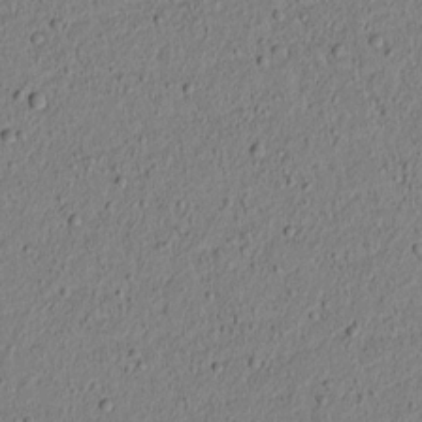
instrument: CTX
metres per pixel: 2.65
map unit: lAvf
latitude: 6.2334
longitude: 167.0297
